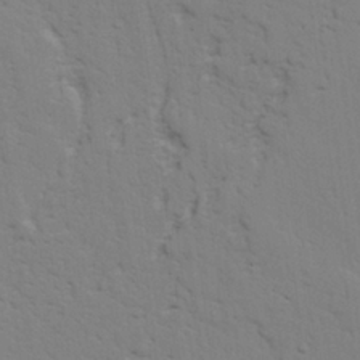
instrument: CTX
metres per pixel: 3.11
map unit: lAvf
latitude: 25.0836
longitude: -109.6127
